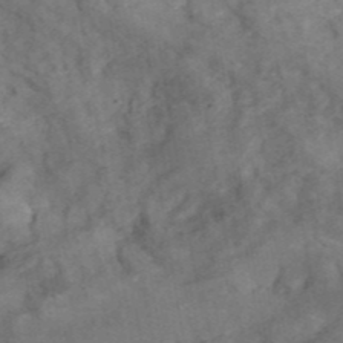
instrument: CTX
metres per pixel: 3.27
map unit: ANa
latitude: 41.7261
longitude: 15.8234
